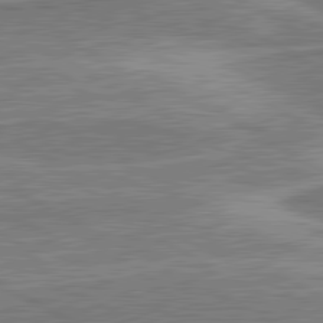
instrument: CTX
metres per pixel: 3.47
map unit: lApd
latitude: 81.1403
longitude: 142.3873
